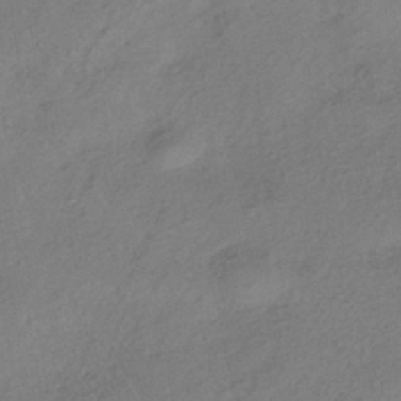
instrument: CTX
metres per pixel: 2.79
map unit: HNhu
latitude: -41.5588
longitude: 105.6344
